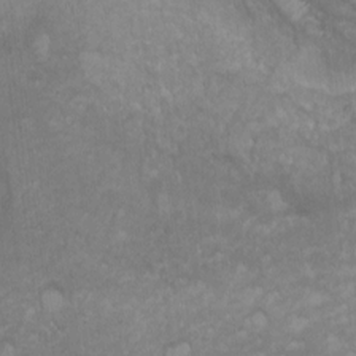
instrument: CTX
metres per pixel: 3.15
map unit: Nhu
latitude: 5.7261
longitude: -17.9150
